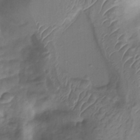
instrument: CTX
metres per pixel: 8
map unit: Nhu
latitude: -13.7289
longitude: -63.7828
